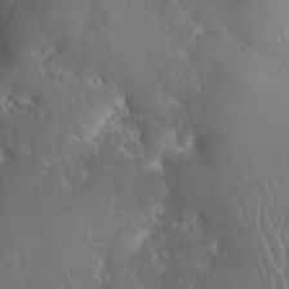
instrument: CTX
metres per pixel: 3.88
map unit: Nhu
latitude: 28.2522
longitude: -65.8772
